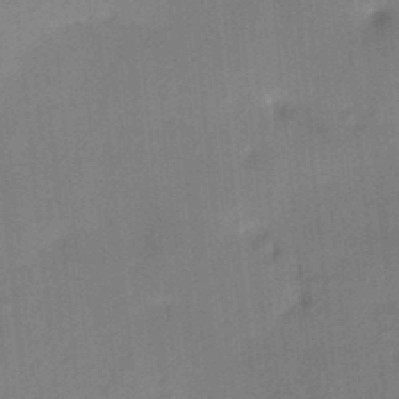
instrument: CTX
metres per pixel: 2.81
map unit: HNhu
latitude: 13.8206
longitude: 10.7841
